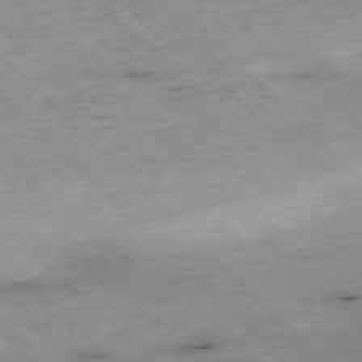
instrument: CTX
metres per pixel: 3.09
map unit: Hpe
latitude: -77.0109
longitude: -15.1970
